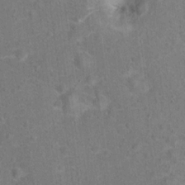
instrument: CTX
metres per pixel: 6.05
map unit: Hto
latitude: 15.7072
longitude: -41.8961
